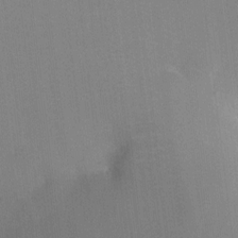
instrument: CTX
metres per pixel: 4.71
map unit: HNhu
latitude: 5.8016
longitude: 3.8989
